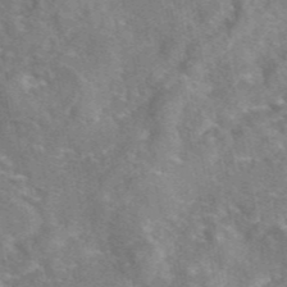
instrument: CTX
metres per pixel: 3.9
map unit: eAb
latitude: 45.4804
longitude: 109.0486
